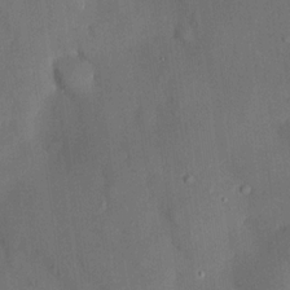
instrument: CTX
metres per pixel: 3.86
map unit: HNhu
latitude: 14.8380
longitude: 11.0864
